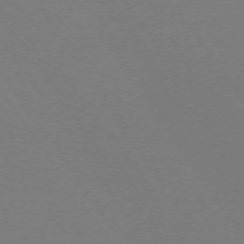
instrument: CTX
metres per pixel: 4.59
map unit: Ap
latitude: -73.8989
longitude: -85.0459
